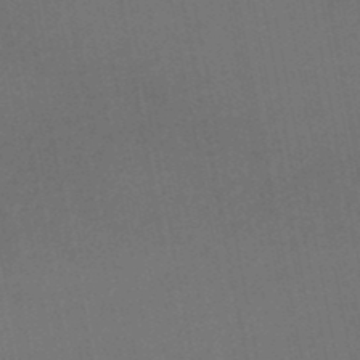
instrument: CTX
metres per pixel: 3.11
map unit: lHb
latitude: -47.6155
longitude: 70.8408
